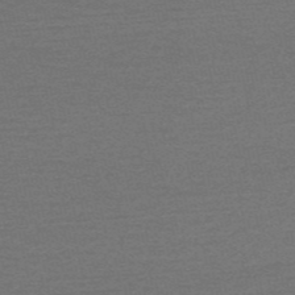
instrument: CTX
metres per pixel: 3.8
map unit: HNb
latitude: -53.3887
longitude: -43.3104
